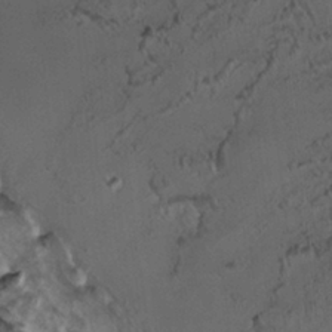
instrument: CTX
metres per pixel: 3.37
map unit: HNhu
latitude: 5.5938
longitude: 13.7100
